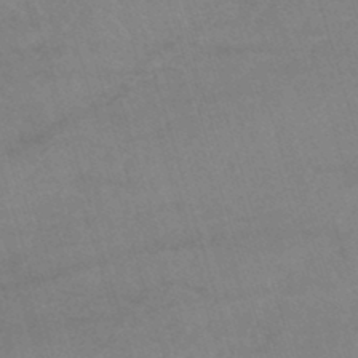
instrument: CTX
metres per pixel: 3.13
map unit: lHb
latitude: -44.3117
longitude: 77.4454
